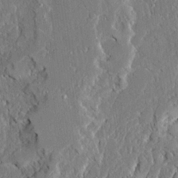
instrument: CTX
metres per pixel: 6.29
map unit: Ave
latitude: 22.6112
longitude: -129.5749
